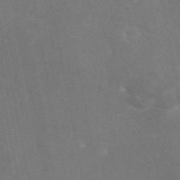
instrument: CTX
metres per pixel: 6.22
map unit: eAb
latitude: 46.1956
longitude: 116.3117
